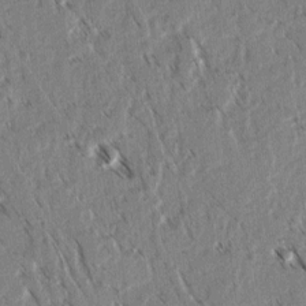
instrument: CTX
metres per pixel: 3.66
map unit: lAvf
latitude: 3.1025
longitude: -105.6694
